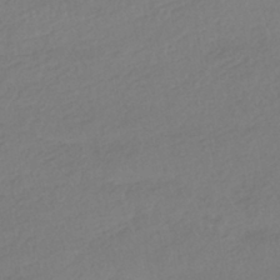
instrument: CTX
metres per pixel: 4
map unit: HNhu
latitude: -40.9730
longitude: 97.1809
